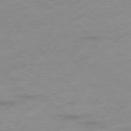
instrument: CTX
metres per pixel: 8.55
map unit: Ap
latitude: -78.3117
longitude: -59.5371
